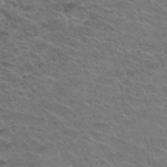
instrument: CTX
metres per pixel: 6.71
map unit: Hto
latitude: 32.3089
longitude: -48.4034
